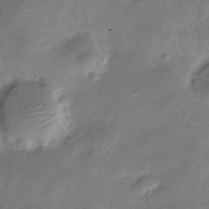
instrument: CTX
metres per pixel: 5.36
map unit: Nve
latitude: -24.9731
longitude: 106.1039
